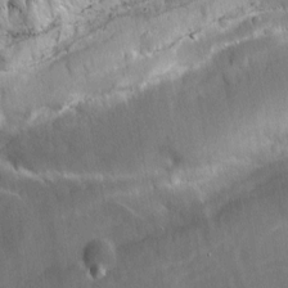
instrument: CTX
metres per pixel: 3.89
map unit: Ave
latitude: 10.8380
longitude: -104.3090
